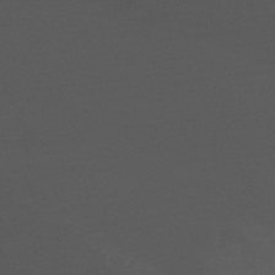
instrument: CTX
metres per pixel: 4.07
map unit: Ht
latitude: -15.8423
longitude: -43.4993
